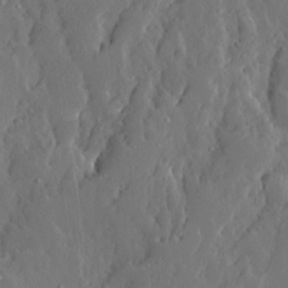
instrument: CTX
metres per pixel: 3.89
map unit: Ave
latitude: 13.4993
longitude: -135.1592
